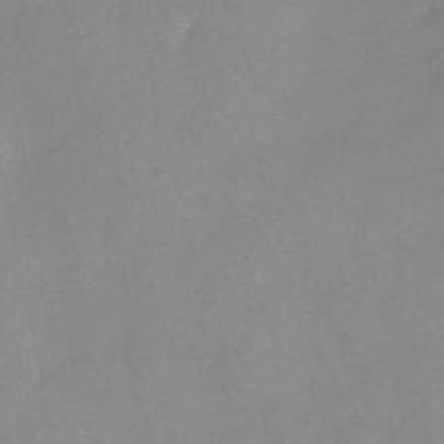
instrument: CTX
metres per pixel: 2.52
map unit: eHb
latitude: -45.8045
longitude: 85.5777
